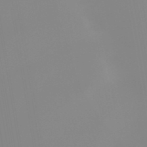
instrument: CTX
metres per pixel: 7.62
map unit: lHb
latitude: -48.9353
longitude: 74.5385
